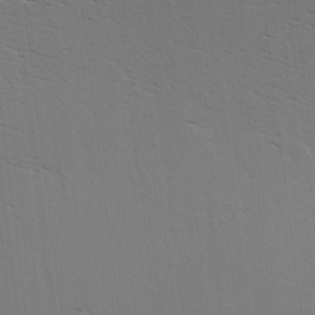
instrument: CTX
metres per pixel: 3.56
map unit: Hve
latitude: 3.6883
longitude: -125.2348
